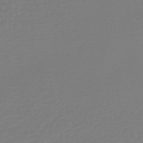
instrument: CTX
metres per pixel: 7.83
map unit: lHb
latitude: -44.8597
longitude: 78.0850
